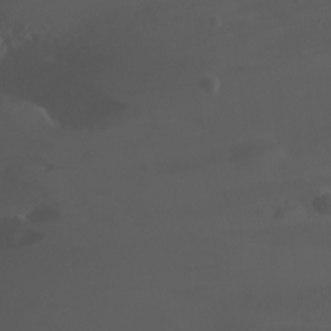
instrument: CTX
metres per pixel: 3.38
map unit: Nhu
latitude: 22.2900
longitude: -64.2711
